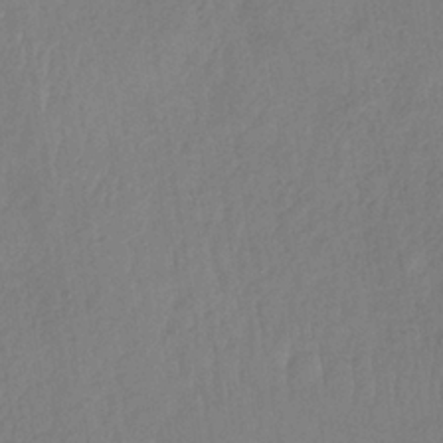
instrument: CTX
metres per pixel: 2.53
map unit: HNb
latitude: -34.0850
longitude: 63.7288
